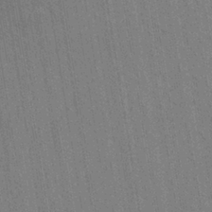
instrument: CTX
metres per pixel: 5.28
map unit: eHh
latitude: -39.5777
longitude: -26.4979
